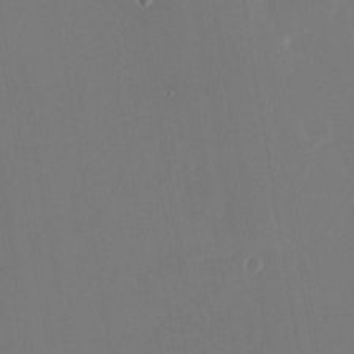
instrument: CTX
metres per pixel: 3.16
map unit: Nhu
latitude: -23.8045
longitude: -73.1026
